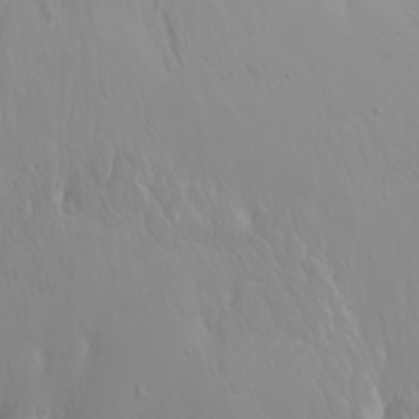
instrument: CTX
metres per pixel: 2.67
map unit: Htu
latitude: -4.4251
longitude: -89.1781
